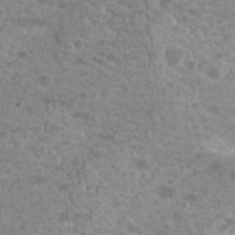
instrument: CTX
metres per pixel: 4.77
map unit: Nhu
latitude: 18.9702
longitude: -31.7261
